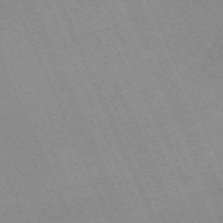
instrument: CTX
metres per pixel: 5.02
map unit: Nhu
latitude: -67.6155
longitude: 39.3510
